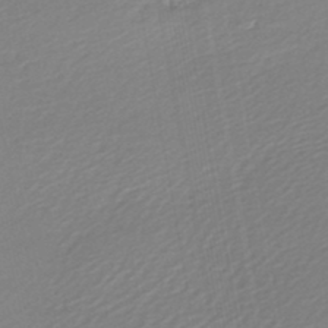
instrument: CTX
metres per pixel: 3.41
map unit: lHb
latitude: -46.2361
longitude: 67.0675
